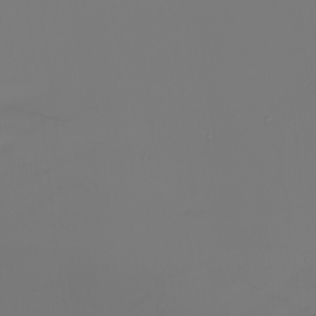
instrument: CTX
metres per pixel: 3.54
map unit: Nhu
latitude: -5.4265
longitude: -95.8584
